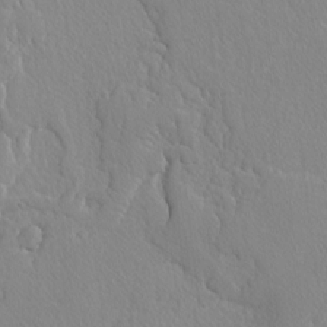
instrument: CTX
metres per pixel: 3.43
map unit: lAvf
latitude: -4.1605
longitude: -108.5167
